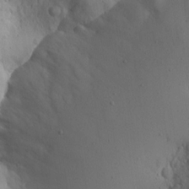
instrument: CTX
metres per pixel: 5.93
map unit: Aa
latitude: 15.1781
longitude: -142.8947
